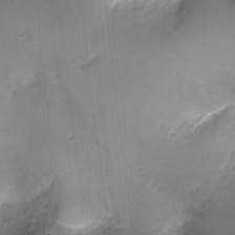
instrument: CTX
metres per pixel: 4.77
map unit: Ht
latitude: -17.5777
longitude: -44.7435
